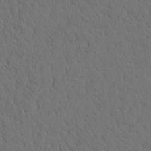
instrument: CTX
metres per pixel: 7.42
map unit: eHh
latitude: -1.6722
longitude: 17.8612
